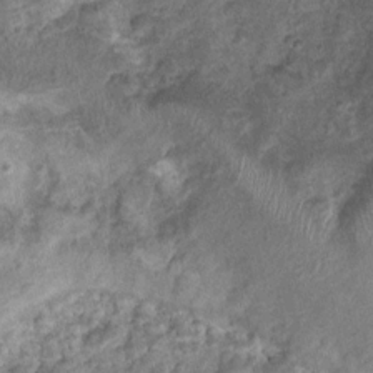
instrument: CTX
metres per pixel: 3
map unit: Nhu
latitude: 2.4979
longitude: -16.1011
